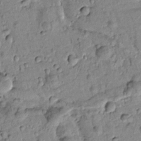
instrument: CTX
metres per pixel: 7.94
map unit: Htu
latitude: -1.8423
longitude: 173.3887
